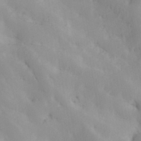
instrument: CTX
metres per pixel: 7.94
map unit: Hve
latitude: 32.7813
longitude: 149.1431
